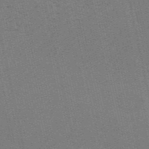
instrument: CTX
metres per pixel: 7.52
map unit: HNb
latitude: -55.8611
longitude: -42.1767
